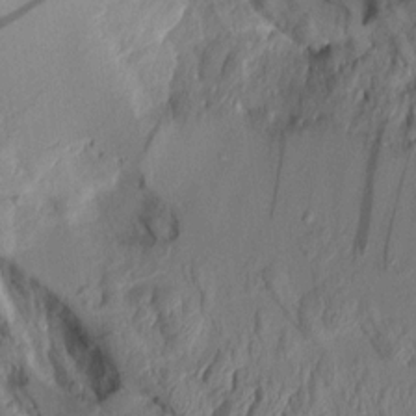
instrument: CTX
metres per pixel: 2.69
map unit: Aa
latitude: 8.9325
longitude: -127.7828
